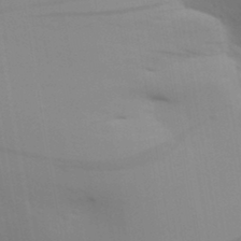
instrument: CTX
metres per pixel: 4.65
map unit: Aa
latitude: 30.9325
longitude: -135.7827
